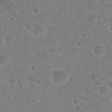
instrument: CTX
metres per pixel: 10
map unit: Hto
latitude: 22.8002
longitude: -45.5938
